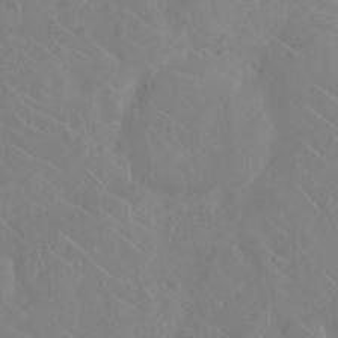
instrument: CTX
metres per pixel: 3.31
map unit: Nhu
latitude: -10.6519
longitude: -21.7072
